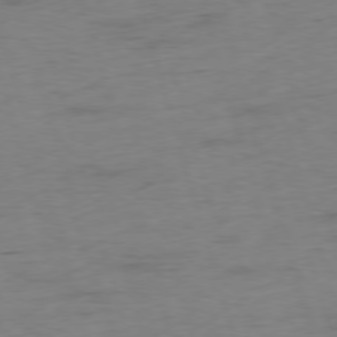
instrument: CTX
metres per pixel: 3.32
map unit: Ap
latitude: -75.8234
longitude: -73.6694
